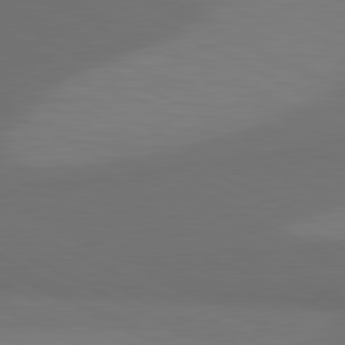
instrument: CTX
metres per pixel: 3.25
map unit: lApd
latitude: 81.0269
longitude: 138.4818
